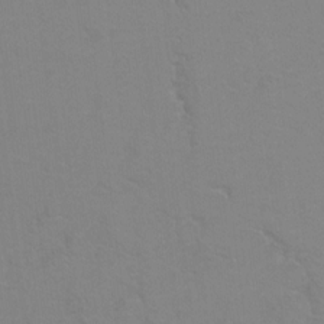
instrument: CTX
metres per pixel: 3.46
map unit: Hto
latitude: 6.9325
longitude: -31.1592
